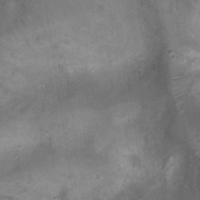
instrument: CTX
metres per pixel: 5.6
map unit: Ht
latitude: 2.9513
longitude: -19.7260
